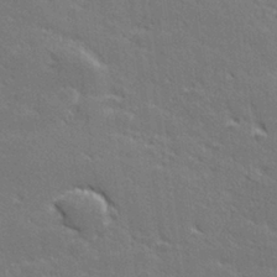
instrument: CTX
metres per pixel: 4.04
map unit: lHvf
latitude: 26.7435
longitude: 142.2172
